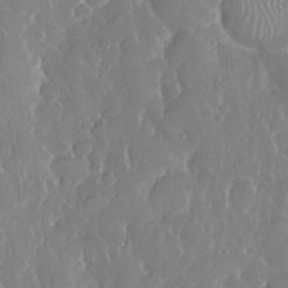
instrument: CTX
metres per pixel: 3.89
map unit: eHh
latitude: 33.3293
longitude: -59.8205
